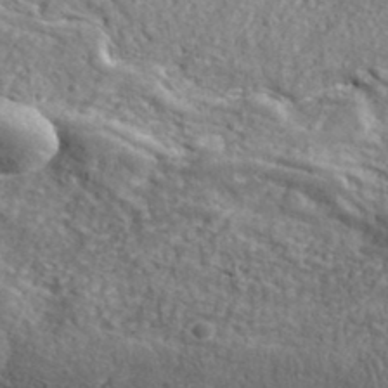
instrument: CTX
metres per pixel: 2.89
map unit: lHvf
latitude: 37.0270
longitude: -88.0444
